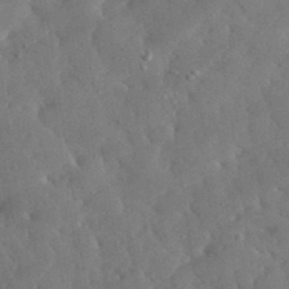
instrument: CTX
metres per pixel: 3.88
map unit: lHvf
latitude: 33.9717
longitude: -86.2333
